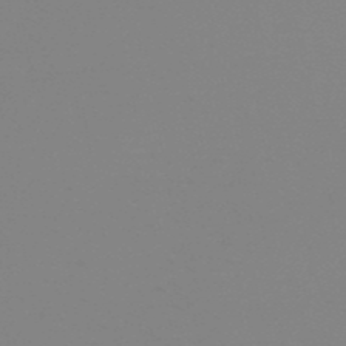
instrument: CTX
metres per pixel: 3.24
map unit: eHb
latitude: -50.3873
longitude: 73.8233
